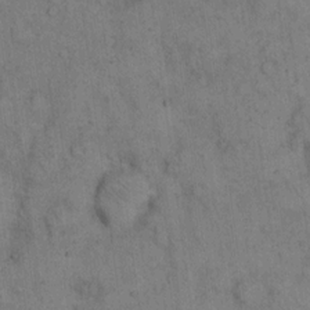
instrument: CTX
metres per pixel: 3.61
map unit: eHh
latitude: 15.0459
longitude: -63.0648
